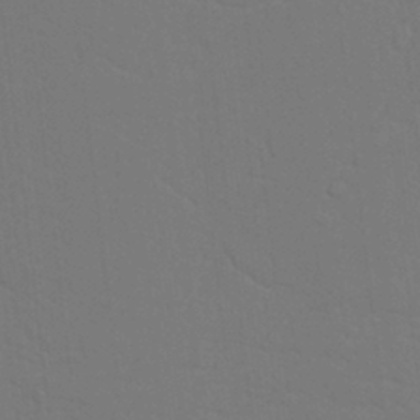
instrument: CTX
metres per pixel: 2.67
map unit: Nhu
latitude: 19.9528
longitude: -73.6505
